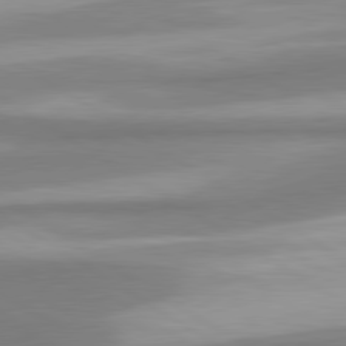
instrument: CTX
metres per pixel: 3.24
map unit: lApd
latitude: 80.5357
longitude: 175.8800
